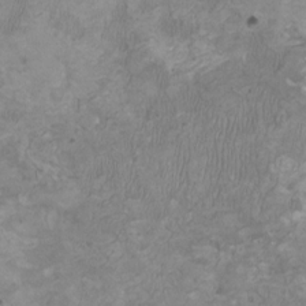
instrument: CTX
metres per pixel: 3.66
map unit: HNhu
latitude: 3.4993
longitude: -4.2333
